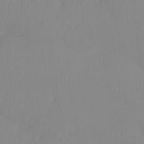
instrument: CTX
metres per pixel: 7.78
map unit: Htu
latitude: -15.1809
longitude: -47.1215
